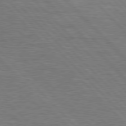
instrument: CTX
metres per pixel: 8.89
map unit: Hpe
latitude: 77.2348
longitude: -150.9891
